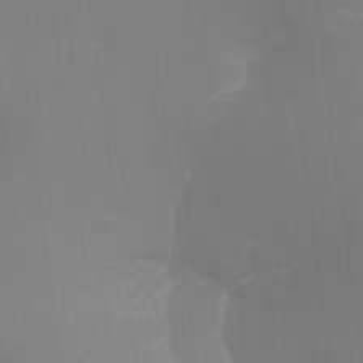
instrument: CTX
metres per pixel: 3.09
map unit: Ht
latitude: -16.4062
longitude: -42.1389
